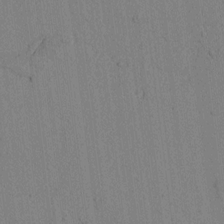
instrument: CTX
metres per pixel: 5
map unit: lAvf
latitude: 6.4979
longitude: 167.9745
